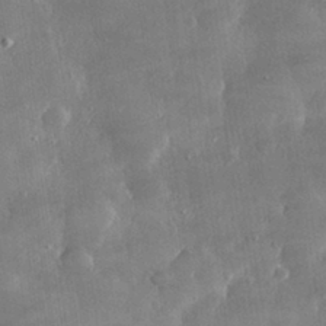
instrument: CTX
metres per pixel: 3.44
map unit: lHvf
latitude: 30.8569
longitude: -93.3292
